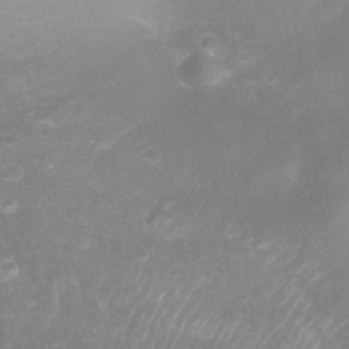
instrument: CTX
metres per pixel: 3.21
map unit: Nhu
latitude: 27.2915
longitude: -63.1781
